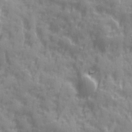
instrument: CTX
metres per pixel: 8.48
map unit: Ave
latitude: 19.8772
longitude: -132.3467
